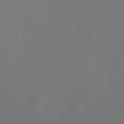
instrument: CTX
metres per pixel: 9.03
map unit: HNhu
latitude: 6.1956
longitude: 10.3873
